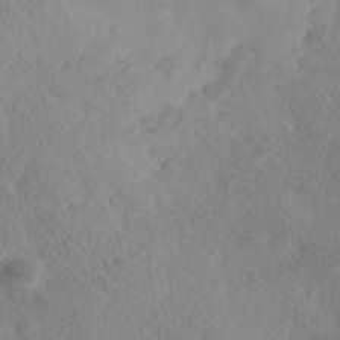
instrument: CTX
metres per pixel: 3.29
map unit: Nhe
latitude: -37.6344
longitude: 139.4644
